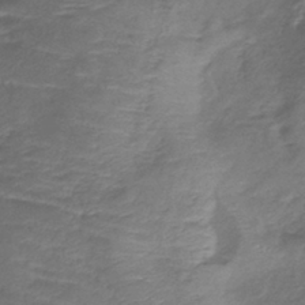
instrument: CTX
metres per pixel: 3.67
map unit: lHb
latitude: -39.5966
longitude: 75.4455
